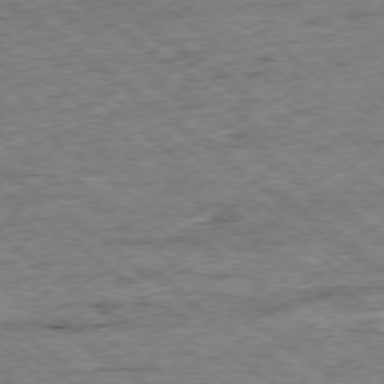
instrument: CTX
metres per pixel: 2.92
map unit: Ap
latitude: -78.8030
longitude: -86.1389
